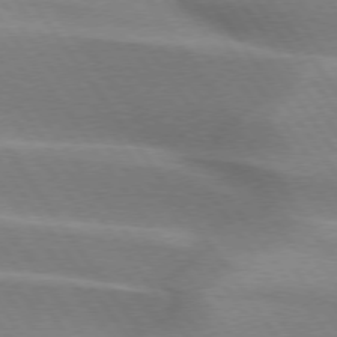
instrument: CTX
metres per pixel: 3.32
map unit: lApd
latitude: 74.7624
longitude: -63.9906
